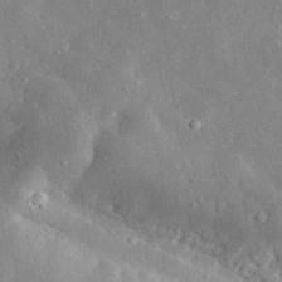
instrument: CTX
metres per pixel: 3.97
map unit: lHvf
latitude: 32.5357
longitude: -86.0255
